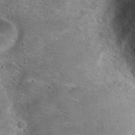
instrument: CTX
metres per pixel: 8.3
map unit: Hto
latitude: 22.6112
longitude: -47.8206
